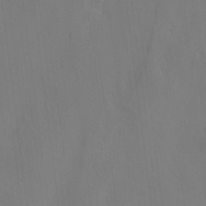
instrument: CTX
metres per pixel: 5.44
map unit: lAvf
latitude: 7.9528
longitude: 166.2928
